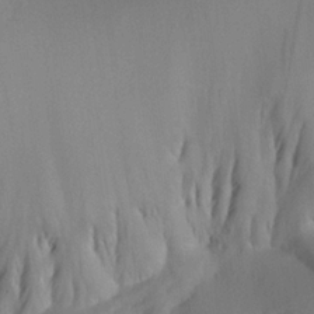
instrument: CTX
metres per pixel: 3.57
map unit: Aa
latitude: 20.3656
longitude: -145.0458
